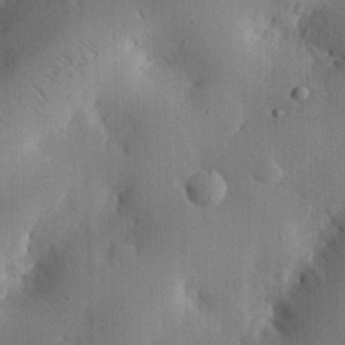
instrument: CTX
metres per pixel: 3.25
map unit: eHh
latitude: 29.5371
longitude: -80.2522
